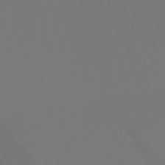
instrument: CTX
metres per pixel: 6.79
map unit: lHb
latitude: -45.3699
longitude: 78.3684
